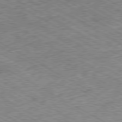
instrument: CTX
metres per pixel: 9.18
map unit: Ap
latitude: -80.2173
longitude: -85.4615
